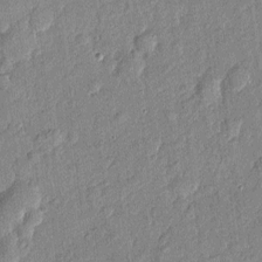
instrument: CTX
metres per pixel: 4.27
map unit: eHh
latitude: 4.1956
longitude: -74.4412
